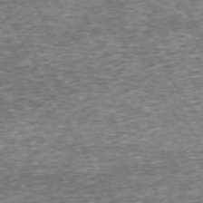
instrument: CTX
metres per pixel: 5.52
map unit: Hpe
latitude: -71.4643
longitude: 13.3321
